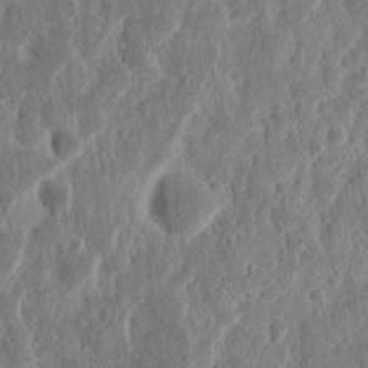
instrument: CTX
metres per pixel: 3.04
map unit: Nhu
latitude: 14.8380
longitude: -74.1011
